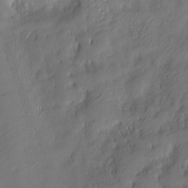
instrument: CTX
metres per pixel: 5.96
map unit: Nve
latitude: -9.9367
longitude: 173.3698
